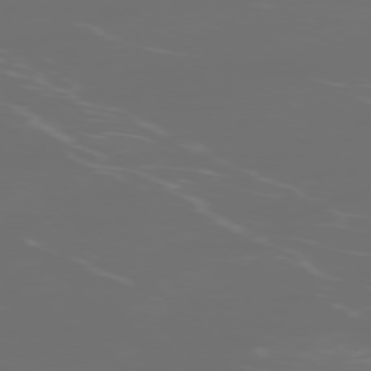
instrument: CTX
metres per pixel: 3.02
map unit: Ap
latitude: -76.1417
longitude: -74.0444
